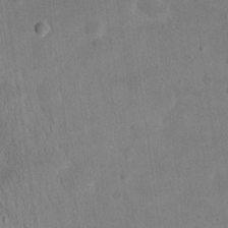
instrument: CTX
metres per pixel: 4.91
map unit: eHh
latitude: 20.0822
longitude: -70.0633
